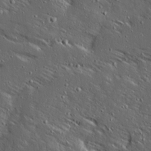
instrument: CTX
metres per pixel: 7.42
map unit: Ave
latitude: 14.4412
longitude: -138.4223
